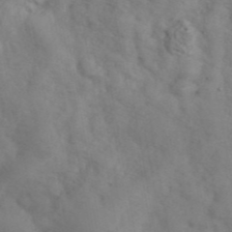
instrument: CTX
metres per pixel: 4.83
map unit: ANa
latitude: 42.5168
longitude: 52.8597
